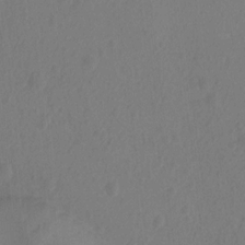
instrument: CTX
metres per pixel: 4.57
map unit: Ht
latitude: -11.0487
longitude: -27.4993
